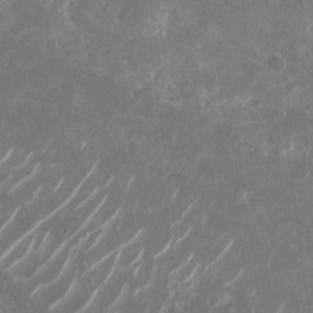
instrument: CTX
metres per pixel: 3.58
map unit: Nhu
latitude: -29.4077
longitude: -70.3467
